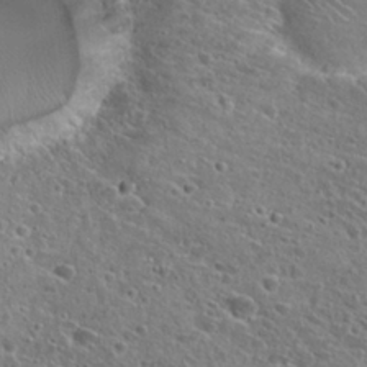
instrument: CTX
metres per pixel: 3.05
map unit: Hto
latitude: 25.7827
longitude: -46.4034
